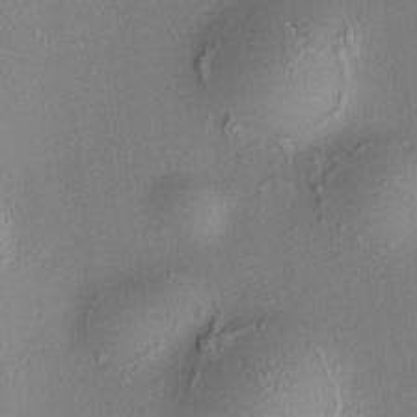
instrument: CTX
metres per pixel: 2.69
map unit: HNhu
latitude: 8.5168
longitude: 14.2740
